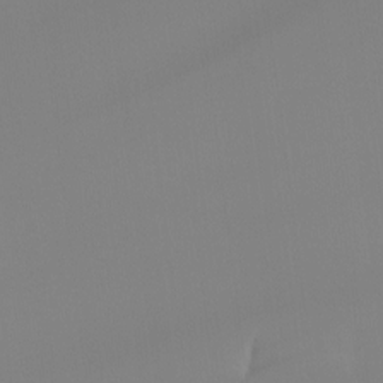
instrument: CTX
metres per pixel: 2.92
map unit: Ht
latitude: -15.1054
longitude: -51.0647
